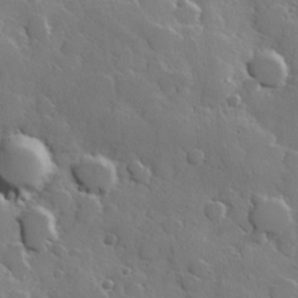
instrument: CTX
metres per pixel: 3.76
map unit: Hve
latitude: 23.2726
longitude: 147.7666
